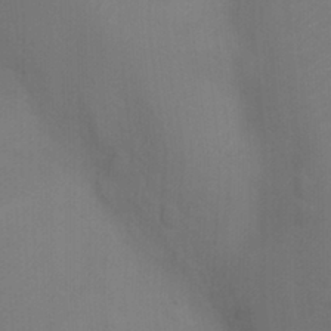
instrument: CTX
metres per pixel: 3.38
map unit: Ht
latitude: -5.7855
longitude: -26.6680
